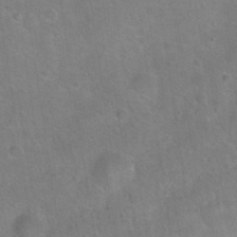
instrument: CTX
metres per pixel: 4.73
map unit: Hto
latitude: 21.2348
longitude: -50.0822
